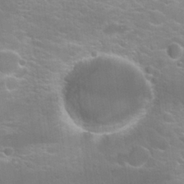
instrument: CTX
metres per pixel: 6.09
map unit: Hto
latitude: 20.8569
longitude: -37.6316
